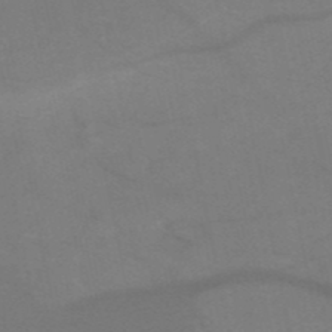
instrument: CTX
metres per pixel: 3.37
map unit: HNb
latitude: -51.9367
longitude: -43.2159
